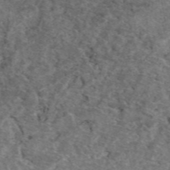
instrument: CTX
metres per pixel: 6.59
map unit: eAb
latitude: 48.4412
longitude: 106.8786
